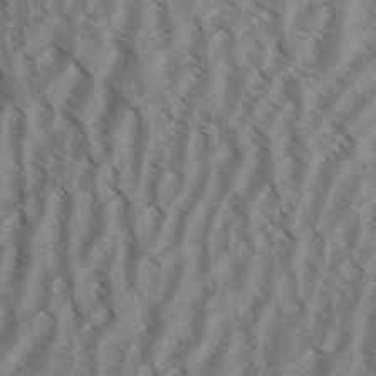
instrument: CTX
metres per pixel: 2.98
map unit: Aa
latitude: 31.1404
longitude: -138.7246
